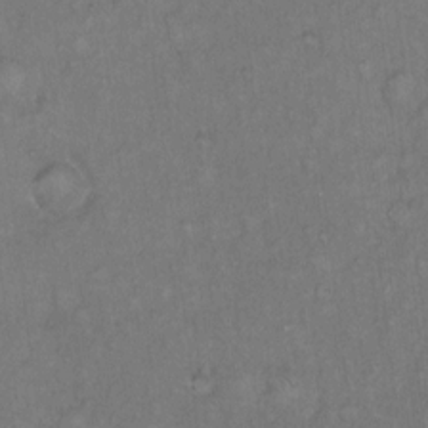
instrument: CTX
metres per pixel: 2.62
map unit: Hto
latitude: 11.3104
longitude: -60.5168
